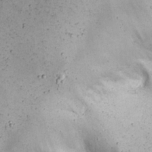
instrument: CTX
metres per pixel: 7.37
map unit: Nhu
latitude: 22.3278
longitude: -67.3670
